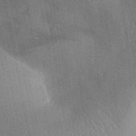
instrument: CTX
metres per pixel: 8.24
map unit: Aa
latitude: 31.4616
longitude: -141.8772
